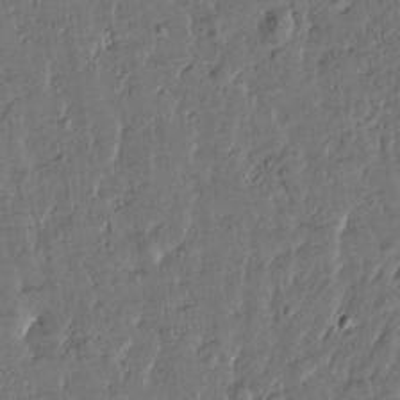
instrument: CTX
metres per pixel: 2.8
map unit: Htu
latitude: 0.2900
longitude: -179.4049
